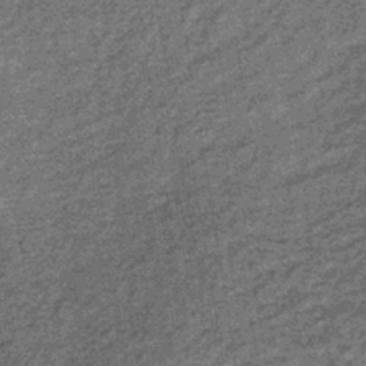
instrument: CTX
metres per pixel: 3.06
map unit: lHb
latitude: -38.7463
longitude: 66.0094
